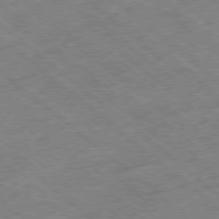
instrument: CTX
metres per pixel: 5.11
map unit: Ap
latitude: -78.8597
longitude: -49.1592
